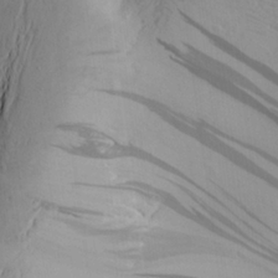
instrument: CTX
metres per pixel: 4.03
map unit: Aa
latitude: 24.4790
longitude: -144.9514
